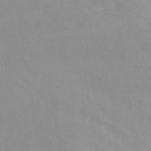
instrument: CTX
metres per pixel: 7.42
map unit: ANa
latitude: 40.4223
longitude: 28.4440
